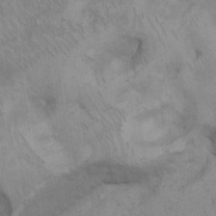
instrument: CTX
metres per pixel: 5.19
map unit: Hto
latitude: 13.3860
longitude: -56.0255
